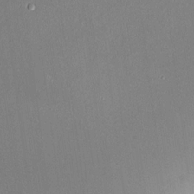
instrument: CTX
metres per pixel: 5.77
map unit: HNhu
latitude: 6.9703
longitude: 3.1053
